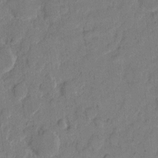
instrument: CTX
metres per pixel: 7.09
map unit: eHh
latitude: 8.3278
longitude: -64.3467
